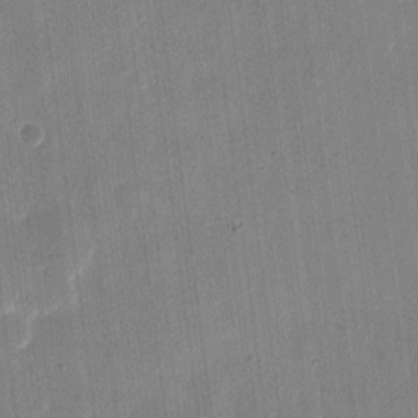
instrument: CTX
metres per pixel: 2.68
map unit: eHh
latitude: 10.3278
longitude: -70.0255
